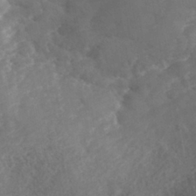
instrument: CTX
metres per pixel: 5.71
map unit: Nhe
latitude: -40.4062
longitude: -110.2712
